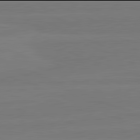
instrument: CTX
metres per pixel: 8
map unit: lApd
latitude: 81.9906
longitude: -178.4790
